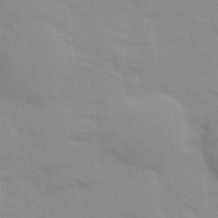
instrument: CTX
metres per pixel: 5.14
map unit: Ave
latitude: 14.3090
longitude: -103.9717
